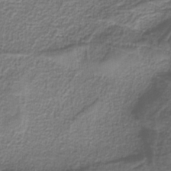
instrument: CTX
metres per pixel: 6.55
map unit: eAb
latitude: -38.9353
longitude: 52.8597
